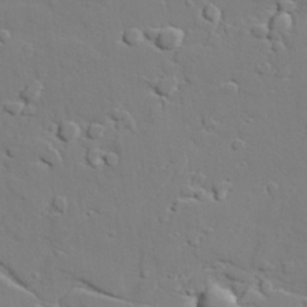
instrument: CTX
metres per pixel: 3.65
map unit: lAvf
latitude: 28.1955
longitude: -108.4412
